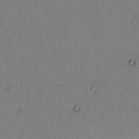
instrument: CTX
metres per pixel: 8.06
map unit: lAvf
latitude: 8.2901
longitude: 169.8422
